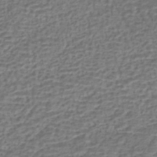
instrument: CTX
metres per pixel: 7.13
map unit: HNhu
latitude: -42.7652
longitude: 107.0487
